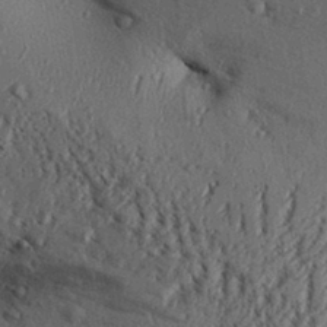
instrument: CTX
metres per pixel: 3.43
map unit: Aa
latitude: 31.4805
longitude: -136.7435
